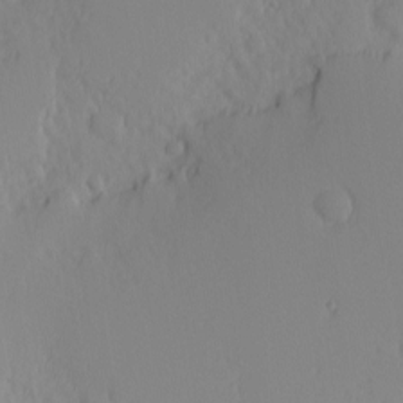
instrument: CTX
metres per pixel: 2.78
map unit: Nhu
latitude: -5.5588
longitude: -69.5182
